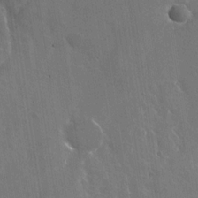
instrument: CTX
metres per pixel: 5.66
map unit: Nhu
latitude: -28.4818
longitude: -80.2333
